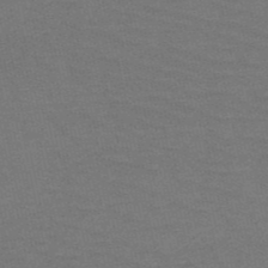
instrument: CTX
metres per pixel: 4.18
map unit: HNb
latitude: -53.0108
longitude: -43.2915
